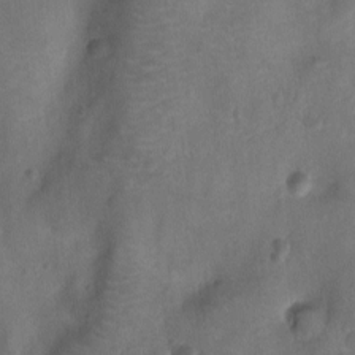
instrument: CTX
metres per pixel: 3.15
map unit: Ht
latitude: -10.7274
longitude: -22.5168
